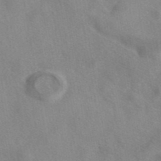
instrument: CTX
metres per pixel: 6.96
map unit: eAb
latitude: 40.5734
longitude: 108.2550
